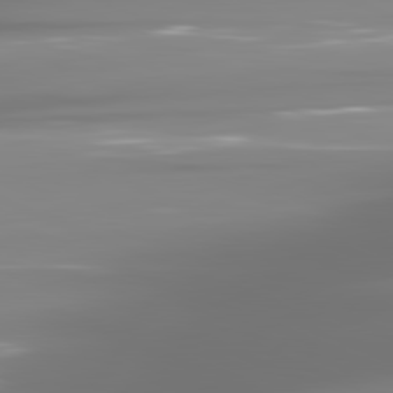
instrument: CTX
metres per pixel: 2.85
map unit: lApd
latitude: 81.8394
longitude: -137.8773
